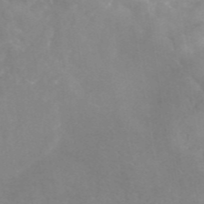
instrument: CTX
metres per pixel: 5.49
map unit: eAb
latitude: 45.8394
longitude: 126.5762
